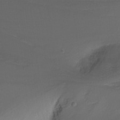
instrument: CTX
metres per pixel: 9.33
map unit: Nhu
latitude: -8.6329
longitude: -80.8758
